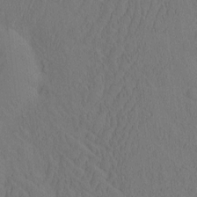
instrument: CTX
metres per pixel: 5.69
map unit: eHh
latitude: -2.3495
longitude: 18.6518
